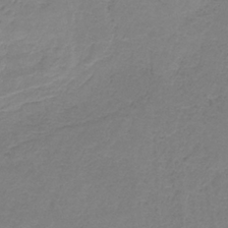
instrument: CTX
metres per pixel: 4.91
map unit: HNb
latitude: -34.6329
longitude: 53.4076
